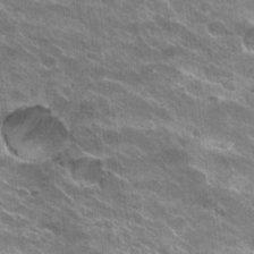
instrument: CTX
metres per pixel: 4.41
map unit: Hto
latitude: 24.2144
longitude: -42.1200
